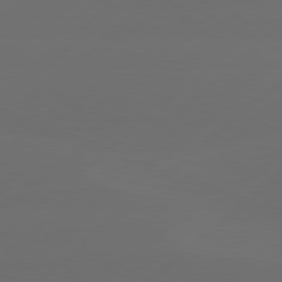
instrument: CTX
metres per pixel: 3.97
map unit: Hpe
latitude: 78.3468
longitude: -132.2900
